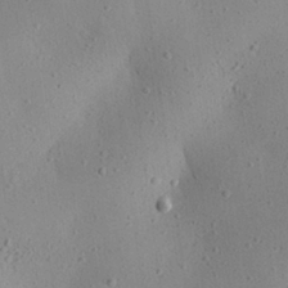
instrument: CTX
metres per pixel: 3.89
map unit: Aa
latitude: 24.0444
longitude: -143.9150
